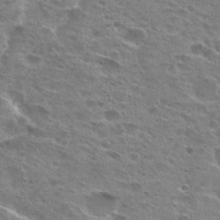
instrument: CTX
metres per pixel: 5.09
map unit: Hto
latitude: 26.6302
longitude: -47.4616
